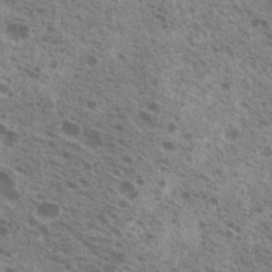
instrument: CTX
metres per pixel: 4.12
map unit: Nhu
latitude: 19.7260
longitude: -30.8380
